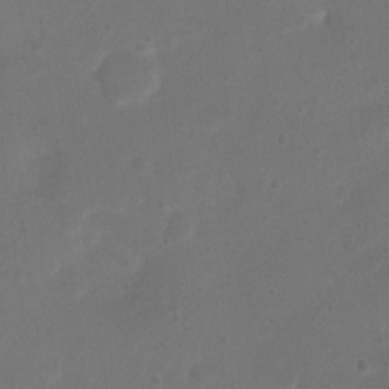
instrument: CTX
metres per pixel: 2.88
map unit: Nhu
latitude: 4.3845
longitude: -26.4979
